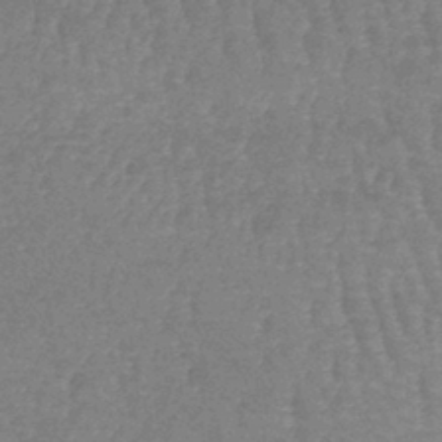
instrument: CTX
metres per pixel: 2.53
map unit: lHb
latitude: -40.8975
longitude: 66.1984
